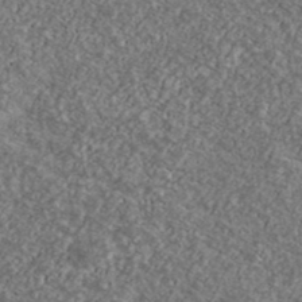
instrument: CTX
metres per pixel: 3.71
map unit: Ave
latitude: 40.9891
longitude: -108.1388
